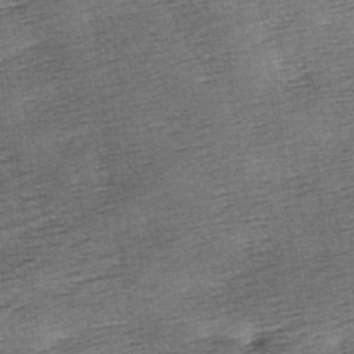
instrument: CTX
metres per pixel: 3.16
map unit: lAa
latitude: -3.0108
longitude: -126.7057
